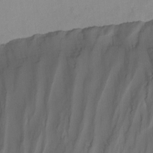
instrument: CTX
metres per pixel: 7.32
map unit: Nhu
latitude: -7.3320
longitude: -52.2523
